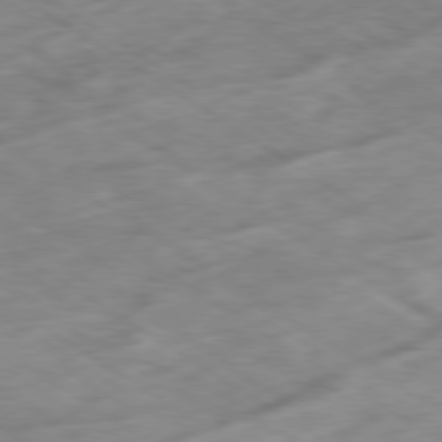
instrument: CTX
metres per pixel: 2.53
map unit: Ap
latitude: -80.1984
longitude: -72.6869
